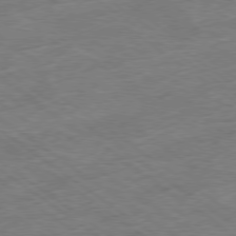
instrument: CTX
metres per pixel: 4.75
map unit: Ap
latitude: -79.1998
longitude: -49.2726
